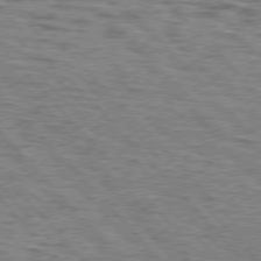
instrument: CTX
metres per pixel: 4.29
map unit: lApd
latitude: 76.2900
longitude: -70.4979
